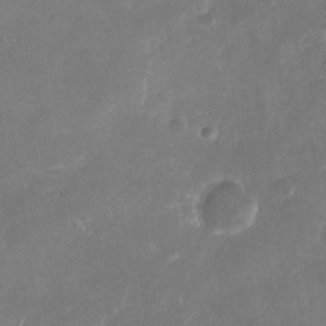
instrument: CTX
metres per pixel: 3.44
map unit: Nhu
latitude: -29.4643
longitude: -70.4790
